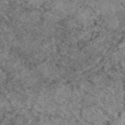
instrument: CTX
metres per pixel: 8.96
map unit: eAb
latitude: 49.2159
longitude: 110.0283
